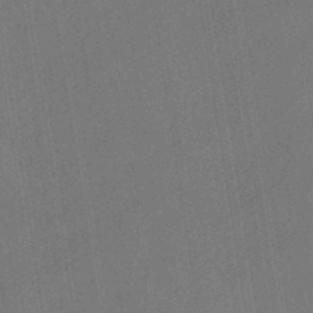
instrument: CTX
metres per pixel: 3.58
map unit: HNhu
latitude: -42.1605
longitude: 94.2739
